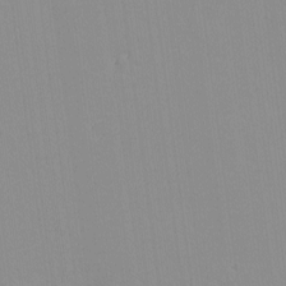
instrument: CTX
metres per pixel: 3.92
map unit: lHvf
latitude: -13.7478
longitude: -104.2334
